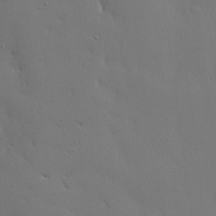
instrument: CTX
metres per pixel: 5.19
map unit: lHvf
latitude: 21.6883
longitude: 145.8800
